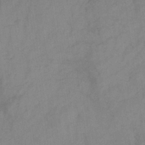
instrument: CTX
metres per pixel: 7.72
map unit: HNb
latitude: -31.2187
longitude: 62.3495
